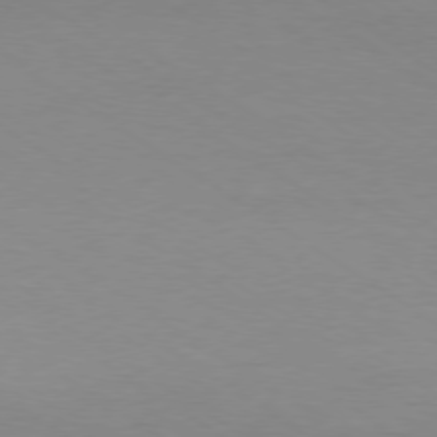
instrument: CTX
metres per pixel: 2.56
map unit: Ap
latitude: -78.6896
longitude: -74.5168
